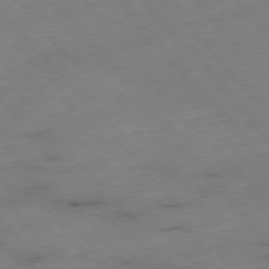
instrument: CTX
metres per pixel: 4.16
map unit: Hpe
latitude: -76.5763
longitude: -18.1200
